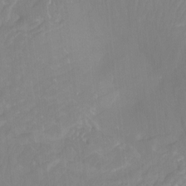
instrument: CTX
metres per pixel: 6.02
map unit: Nhu
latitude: -8.4062
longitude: -79.9717
